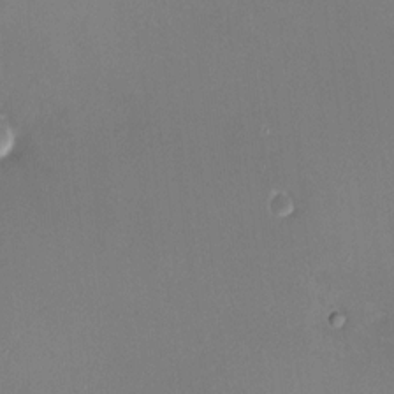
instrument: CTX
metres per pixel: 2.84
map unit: HNhu
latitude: 6.8758
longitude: 7.9745
